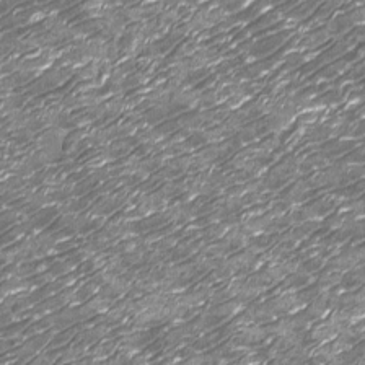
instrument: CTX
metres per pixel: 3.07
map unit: Nhu
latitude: -13.7667
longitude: -22.7246
